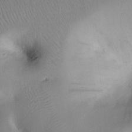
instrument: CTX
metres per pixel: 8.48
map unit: Nhu
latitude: 23.7450
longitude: -71.2348
